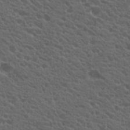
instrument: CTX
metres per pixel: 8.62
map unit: Hto
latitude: 19.9528
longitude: -34.7624
